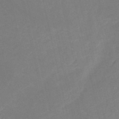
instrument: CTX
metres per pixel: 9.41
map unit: HNb
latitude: -52.8597
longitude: -48.4601
